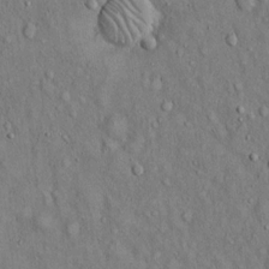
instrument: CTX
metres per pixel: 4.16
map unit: Hto
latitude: 14.8758
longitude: -58.6491
